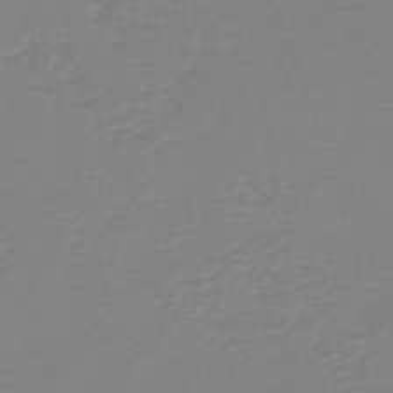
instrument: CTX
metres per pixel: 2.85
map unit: HNb
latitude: -45.3132
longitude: 54.1039
